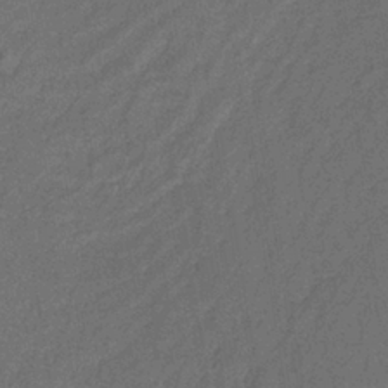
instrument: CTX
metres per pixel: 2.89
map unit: lHb
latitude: -33.2565
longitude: 66.9731
